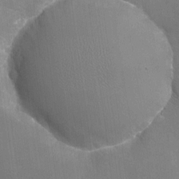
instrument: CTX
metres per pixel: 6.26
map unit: Nhu
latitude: -16.0094
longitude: -58.3845
